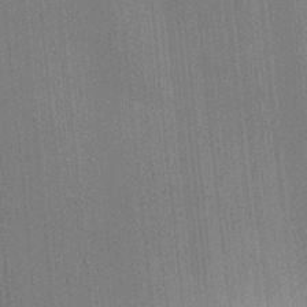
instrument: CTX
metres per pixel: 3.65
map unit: Nhu
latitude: 0.3089
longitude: -78.8947
